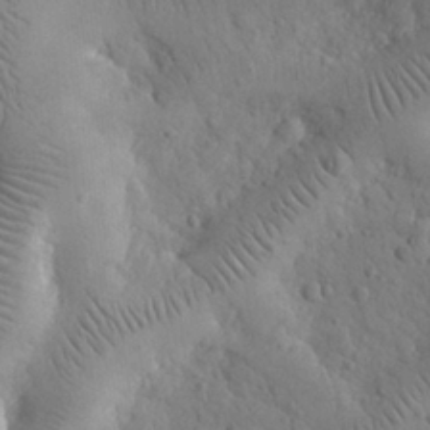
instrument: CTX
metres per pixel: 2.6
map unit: eHh
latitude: 25.3481
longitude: -67.0836
